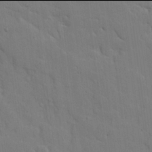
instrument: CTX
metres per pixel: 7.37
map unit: Ave
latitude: 17.9906
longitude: -128.5735
